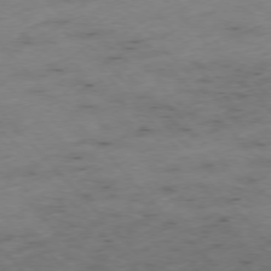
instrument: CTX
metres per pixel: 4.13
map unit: Hpe
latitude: -76.7463
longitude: -17.5371
